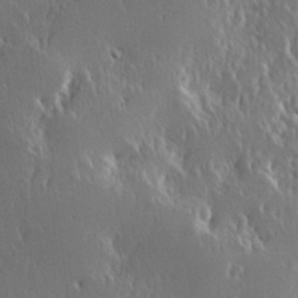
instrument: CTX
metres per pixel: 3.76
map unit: Hve
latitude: 23.4615
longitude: 146.3117
